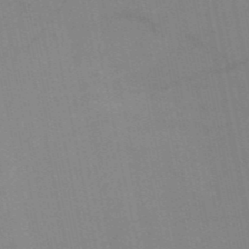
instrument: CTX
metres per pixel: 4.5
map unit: HNb
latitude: -53.0864
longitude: -47.4049
